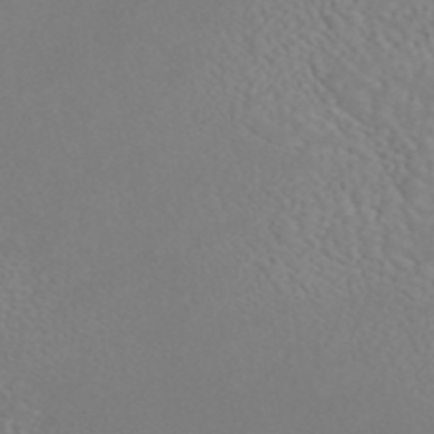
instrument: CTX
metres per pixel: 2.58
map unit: ANa
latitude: 44.5546
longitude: 23.1242
